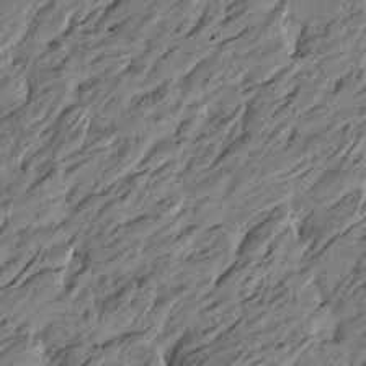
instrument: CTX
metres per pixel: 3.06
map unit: Htu
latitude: -5.6722
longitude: -178.8002
